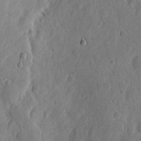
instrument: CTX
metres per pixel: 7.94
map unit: eHh
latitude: 6.3467
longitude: -71.9528
